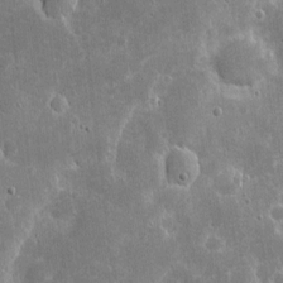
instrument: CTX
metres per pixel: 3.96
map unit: eHh
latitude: 7.1025
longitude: -69.9150
